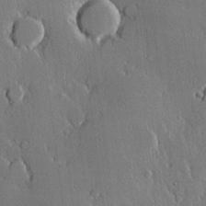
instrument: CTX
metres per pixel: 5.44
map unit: lHvf
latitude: 20.0255
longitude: 146.1983
